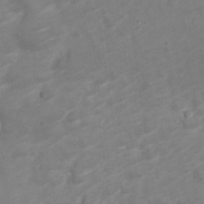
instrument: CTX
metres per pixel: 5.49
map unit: Nve
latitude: -19.8233
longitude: 106.2740
